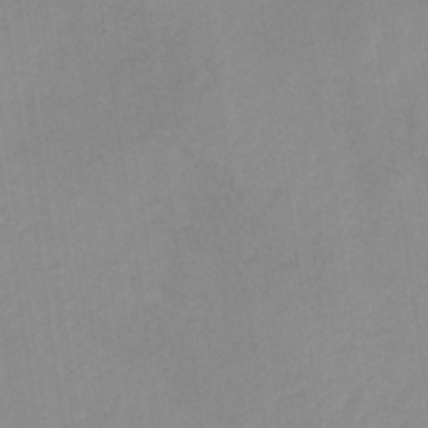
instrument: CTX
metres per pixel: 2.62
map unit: HNb
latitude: -31.8422
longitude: 62.3495
